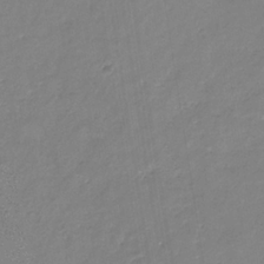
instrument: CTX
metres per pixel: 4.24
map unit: eHb
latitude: -35.1242
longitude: 73.5210
